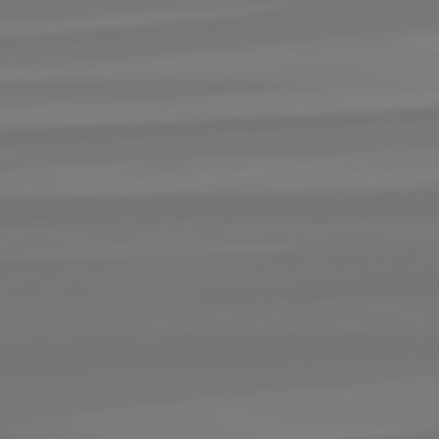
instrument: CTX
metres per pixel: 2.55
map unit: lApd
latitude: 82.4790
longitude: -178.8947
